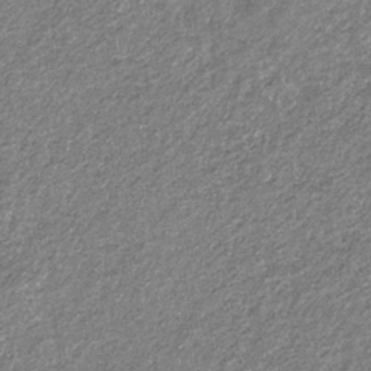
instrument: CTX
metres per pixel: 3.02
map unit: eHb
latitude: -31.9745
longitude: 70.0661
